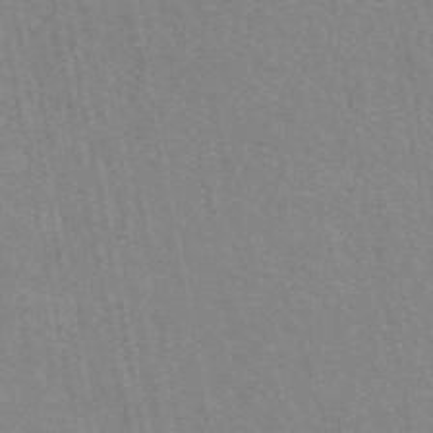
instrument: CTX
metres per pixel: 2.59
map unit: eAb
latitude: 45.4993
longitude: 121.8989
